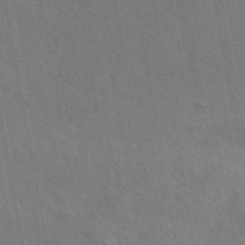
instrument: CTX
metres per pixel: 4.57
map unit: eAb
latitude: 43.2537
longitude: 113.6155
